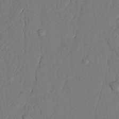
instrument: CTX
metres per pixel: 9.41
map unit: Nhu
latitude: 19.5938
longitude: -76.6490
